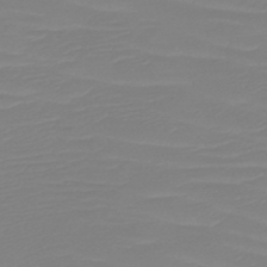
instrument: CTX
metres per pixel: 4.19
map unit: HNb
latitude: -49.1054
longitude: -51.5371
